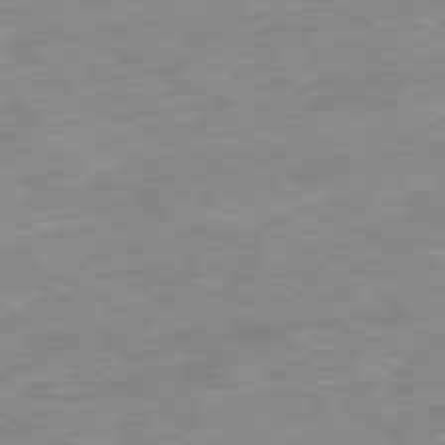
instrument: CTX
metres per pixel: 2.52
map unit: Ap
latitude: -80.9731
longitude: -87.6127
